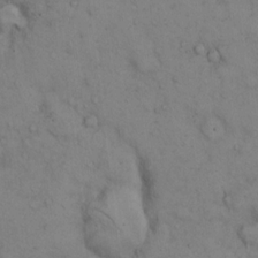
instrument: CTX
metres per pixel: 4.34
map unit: Hto
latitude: 12.1767
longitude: -59.5938
